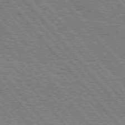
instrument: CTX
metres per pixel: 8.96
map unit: Hpe
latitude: 75.5371
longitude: -154.0822
